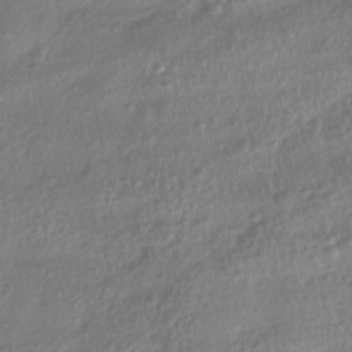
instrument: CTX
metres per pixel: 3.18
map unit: HNhu
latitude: -42.3306
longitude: 98.9919
